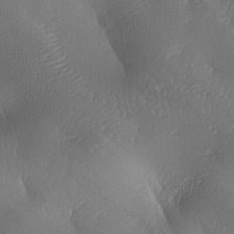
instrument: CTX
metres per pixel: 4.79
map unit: lAa
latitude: -8.1606
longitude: -128.1956
